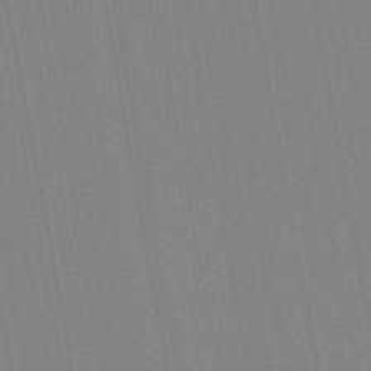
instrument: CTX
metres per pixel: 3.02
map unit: Aa
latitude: 28.9702
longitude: -147.6127
